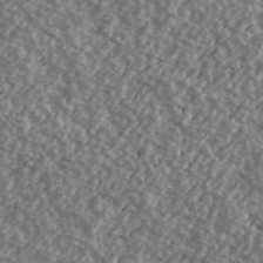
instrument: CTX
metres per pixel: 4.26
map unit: Ave
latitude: 39.9150
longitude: -111.5182
